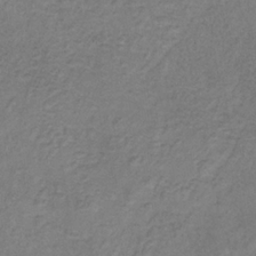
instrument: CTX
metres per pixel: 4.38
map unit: HNb
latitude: -32.3684
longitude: 58.3873
